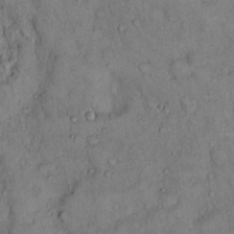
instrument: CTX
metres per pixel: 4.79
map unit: Hto
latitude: 10.1200
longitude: -59.9717
